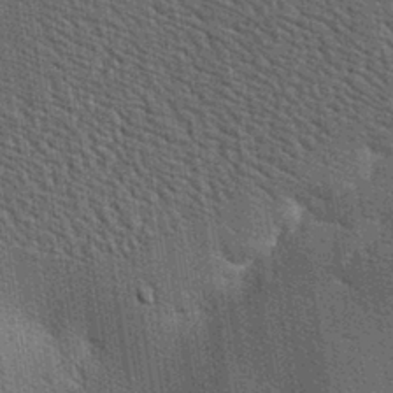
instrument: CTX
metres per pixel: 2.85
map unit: lAa
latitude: -7.6533
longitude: -124.4979
